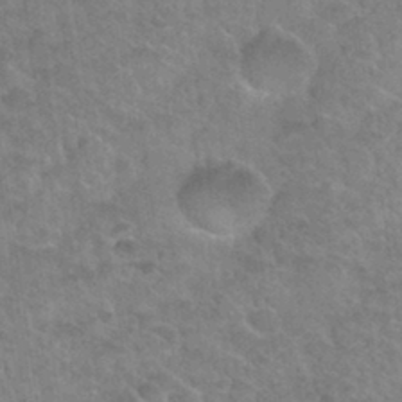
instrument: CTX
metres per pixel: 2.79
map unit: Nhu
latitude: 31.1781
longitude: -51.9339
